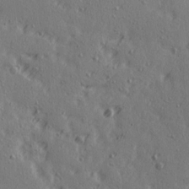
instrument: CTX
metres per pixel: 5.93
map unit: Ave
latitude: 14.5168
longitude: -106.2711
